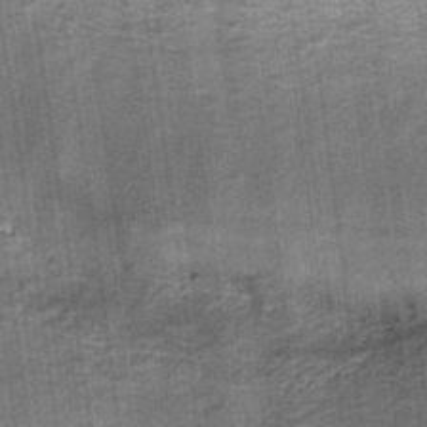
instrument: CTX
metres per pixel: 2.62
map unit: HNb
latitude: -36.0094
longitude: 51.4076
